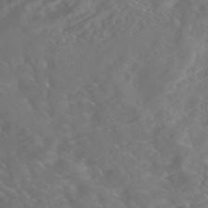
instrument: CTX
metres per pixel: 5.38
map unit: Nhe
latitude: -46.8030
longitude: 153.0108
